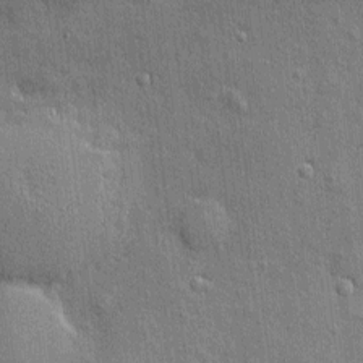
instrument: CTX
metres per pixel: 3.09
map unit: eHh
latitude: 4.1200
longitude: -75.1781
